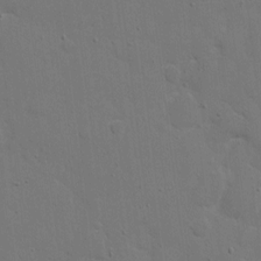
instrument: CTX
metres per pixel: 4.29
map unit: eHh
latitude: 6.9514
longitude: -67.5182
